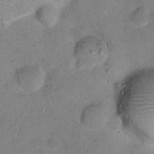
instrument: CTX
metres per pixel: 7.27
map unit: Ht
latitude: 15.2726
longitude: -41.1970
